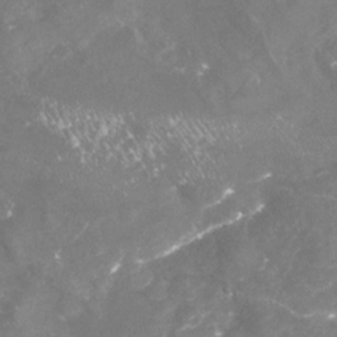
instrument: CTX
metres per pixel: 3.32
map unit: Nhu
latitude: -22.9164
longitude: -57.3670
